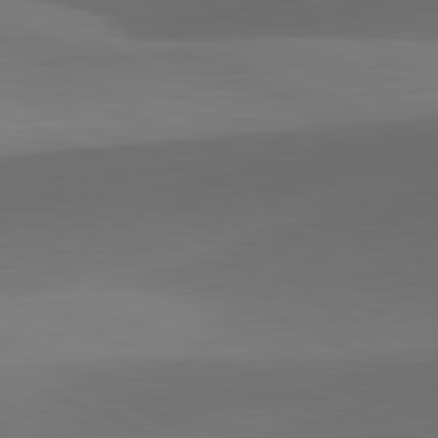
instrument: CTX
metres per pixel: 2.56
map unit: lApd
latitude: 81.8016
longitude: 130.5951
